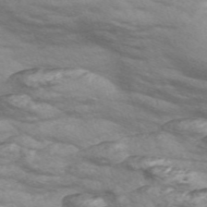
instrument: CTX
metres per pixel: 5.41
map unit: Nve
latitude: -58.2361
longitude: 54.6141
